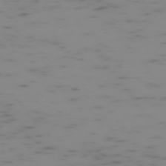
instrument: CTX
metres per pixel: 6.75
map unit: Hpe
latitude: -73.5021
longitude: 6.5762
